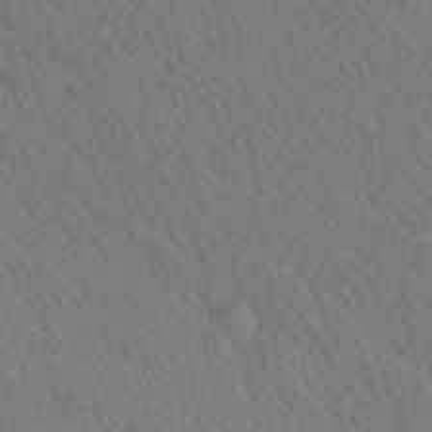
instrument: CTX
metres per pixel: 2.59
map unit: Ave
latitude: 20.4790
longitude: -139.2915
